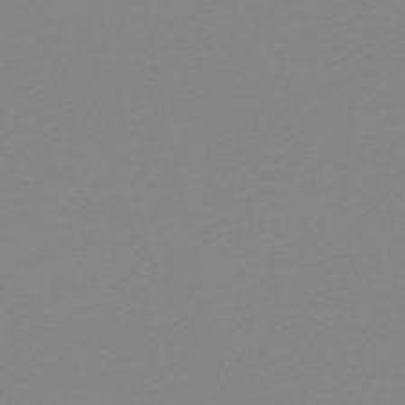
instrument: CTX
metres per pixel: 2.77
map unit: HNb
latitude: -53.3887
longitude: -50.7435
